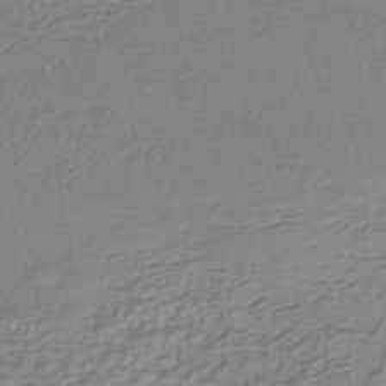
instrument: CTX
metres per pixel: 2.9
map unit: HNhu
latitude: -44.0094
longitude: 105.1053
